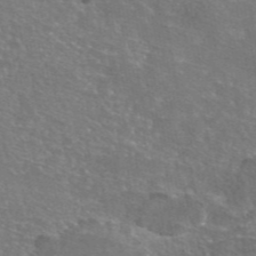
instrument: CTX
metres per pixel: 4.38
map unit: eAb
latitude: 46.4412
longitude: 106.4062
